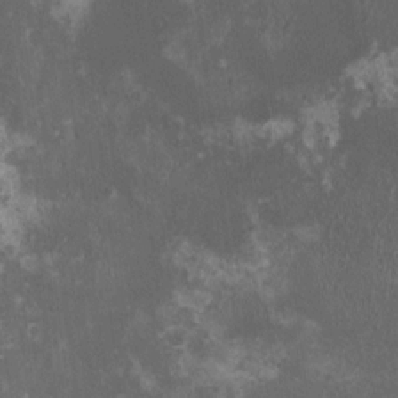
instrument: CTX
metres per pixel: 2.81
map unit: HNhu
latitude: 1.2159
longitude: 0.9353
